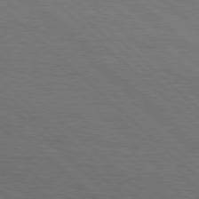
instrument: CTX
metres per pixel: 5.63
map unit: Hpe
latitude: 77.4804
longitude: -155.9528
